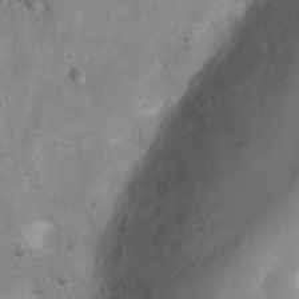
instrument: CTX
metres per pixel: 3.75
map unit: Ht
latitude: 4.6679
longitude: -21.4804
